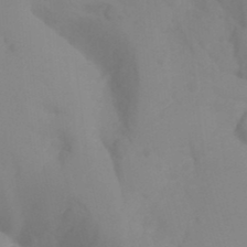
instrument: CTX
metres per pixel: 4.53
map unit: Ht
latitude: -15.4455
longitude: -55.7827
